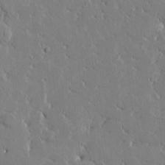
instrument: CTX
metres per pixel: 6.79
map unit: Htu
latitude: -1.5399
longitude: 175.5588
